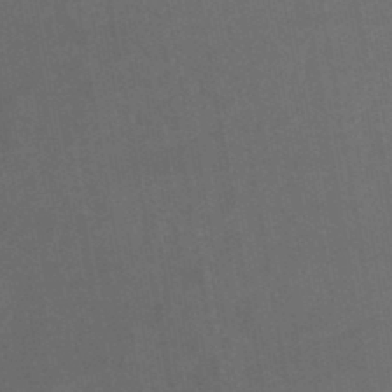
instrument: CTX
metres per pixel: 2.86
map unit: lHb
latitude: -44.8597
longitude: 72.9730
